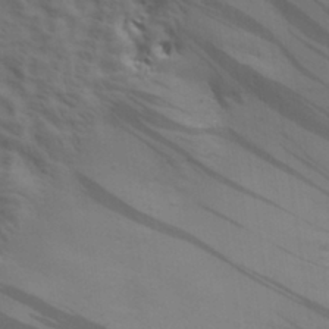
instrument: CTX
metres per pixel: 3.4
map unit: eHh
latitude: 30.3090
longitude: -69.5371
